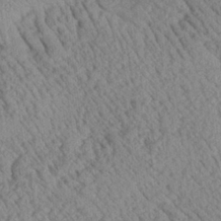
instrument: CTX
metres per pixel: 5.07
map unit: Aa
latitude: 24.9702
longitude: -134.3467
